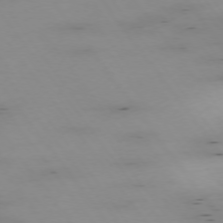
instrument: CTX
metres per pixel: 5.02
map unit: Hpe
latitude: -74.8219
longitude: 3.0108
